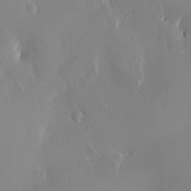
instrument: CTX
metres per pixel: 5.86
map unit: HNhu
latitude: 4.4223
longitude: -5.8205
